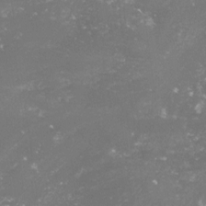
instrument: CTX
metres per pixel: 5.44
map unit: lHvf
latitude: -15.1431
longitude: -99.9717
